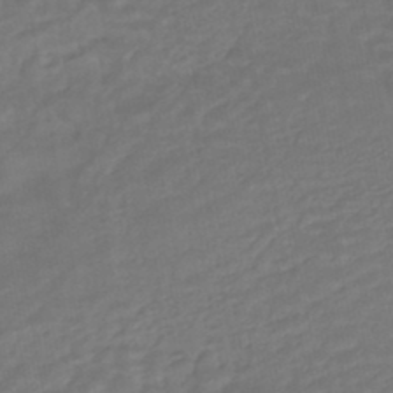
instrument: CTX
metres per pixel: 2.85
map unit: HNhu
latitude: -45.6911
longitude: 92.8597
